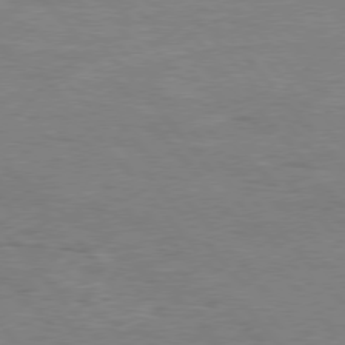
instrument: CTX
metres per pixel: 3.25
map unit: Hpe
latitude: 76.1389
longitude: -151.4993
